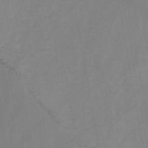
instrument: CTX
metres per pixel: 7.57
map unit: HNb
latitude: -45.1620
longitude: -38.6679
